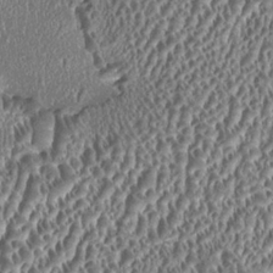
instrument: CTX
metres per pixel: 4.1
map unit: HNhu
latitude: 0.4034
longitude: 0.7086
